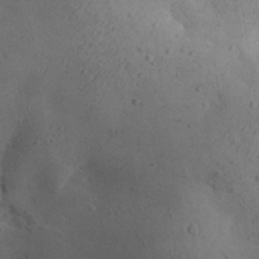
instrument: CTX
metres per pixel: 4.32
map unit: Aa
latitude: 29.8394
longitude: -144.9891
